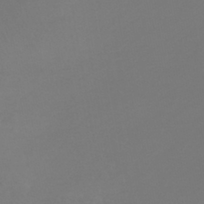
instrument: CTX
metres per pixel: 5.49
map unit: lHb
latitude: -41.7666
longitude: 65.3699
